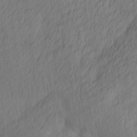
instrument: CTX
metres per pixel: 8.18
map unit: Ave
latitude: 13.1025
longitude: -106.5735
